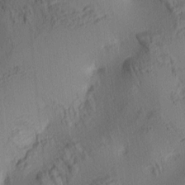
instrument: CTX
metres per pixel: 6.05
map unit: lAa
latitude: 4.0822
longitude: -115.1025
